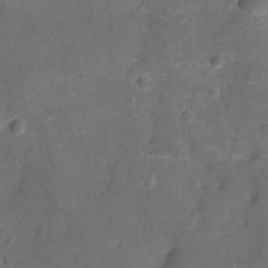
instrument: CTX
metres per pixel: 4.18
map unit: Ht
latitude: -10.0661
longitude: -22.3656
